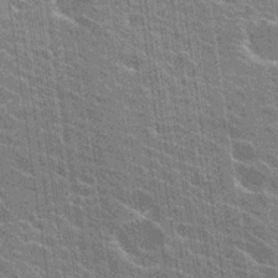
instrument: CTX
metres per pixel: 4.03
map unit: Hto
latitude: 24.6112
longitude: -43.5371
